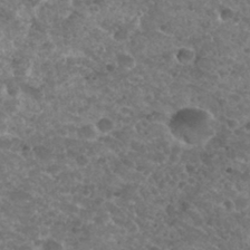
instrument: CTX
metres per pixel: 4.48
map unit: Hto
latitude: 31.9339
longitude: -49.7639
